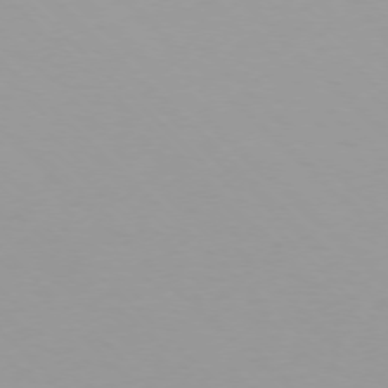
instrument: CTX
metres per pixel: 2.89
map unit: Ap
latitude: -76.6330
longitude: -68.3845
